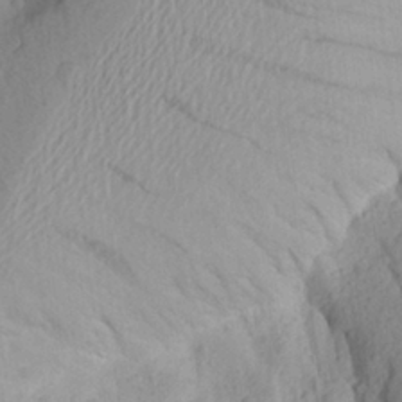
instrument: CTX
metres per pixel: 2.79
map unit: Aa
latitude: 25.2537
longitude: -147.2537
